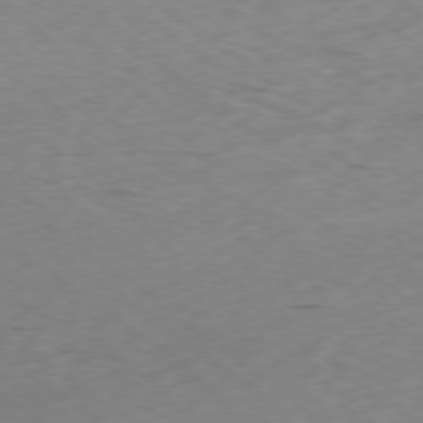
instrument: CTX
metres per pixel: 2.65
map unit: Ap
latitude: -79.1053
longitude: -63.2915
